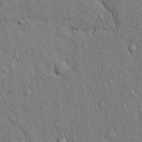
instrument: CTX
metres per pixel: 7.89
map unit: eHh
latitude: 19.3103
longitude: -61.5371
